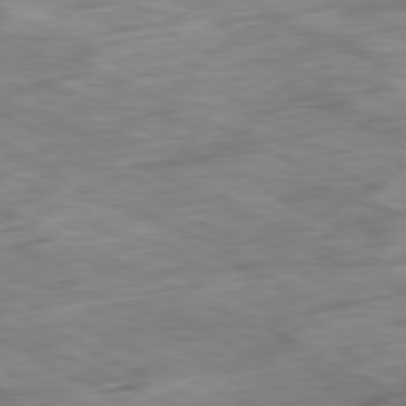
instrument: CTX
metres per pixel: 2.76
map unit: Ap
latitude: -80.9920
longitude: -80.3278
